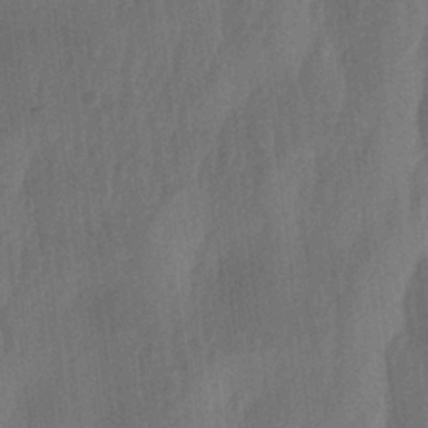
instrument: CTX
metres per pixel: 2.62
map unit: lAa
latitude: -7.2943
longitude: -128.9514
